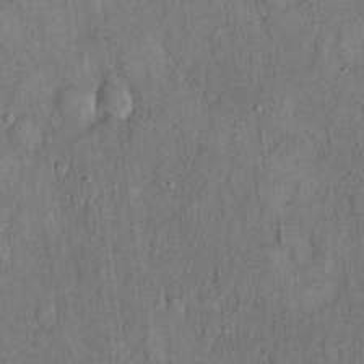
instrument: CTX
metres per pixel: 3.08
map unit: Hto
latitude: 18.1955
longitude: -61.4426
